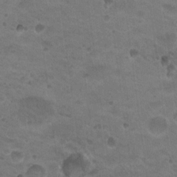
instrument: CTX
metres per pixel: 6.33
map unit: Nhu
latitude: 18.2333
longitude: -32.6679
